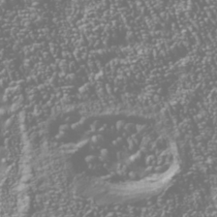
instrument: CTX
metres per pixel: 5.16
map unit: Nhu
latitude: -39.8800
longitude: -82.3278
